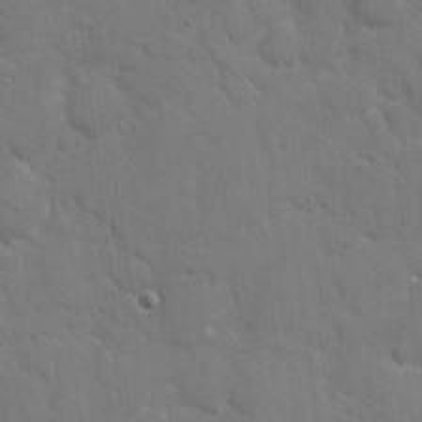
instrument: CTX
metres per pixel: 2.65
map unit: eHh
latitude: 7.6127
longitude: -67.7071
